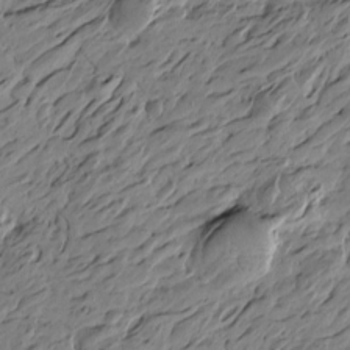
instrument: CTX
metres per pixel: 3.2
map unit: Htu
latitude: -5.2754
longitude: -178.7436
